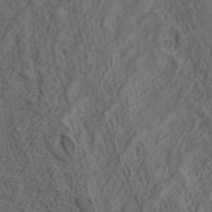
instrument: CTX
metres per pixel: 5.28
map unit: ANa
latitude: 42.4790
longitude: 29.6533
